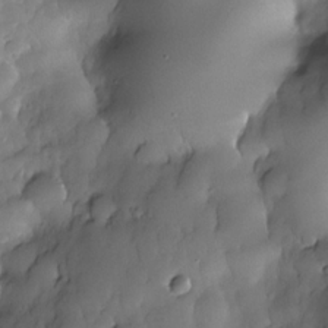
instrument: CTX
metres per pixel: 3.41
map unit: Nhe
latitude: -30.6518
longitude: -140.6112
